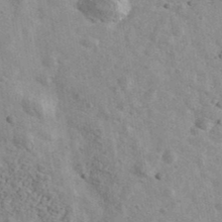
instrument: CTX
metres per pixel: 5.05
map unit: Ave
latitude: 40.4978
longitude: -110.7435
